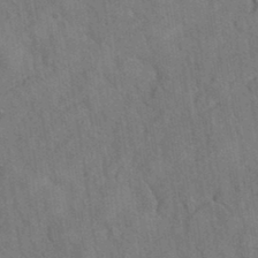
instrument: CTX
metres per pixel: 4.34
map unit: eAb
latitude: 34.5356
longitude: 110.1039
